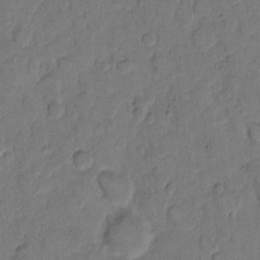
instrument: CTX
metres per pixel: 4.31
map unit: eHh
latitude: 9.9339
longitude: -64.8380
